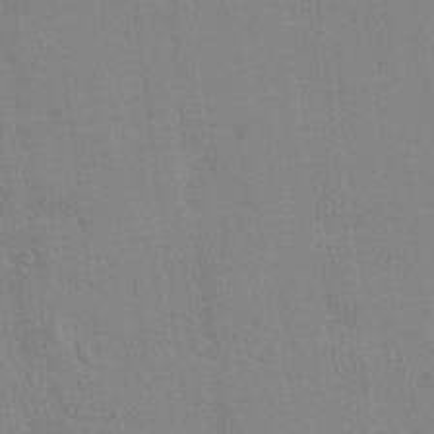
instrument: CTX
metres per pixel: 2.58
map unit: lAvf
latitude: 7.5749
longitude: 166.5763
